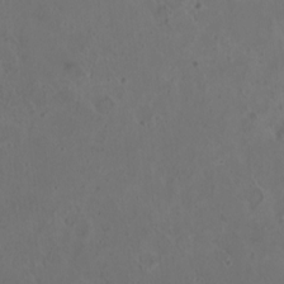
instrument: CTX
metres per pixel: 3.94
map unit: HNhu
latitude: 2.2333
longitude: 7.0108
